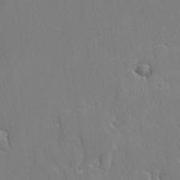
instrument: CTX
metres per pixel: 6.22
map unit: lAvf
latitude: -4.3117
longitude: -108.6112
